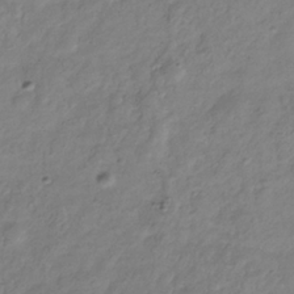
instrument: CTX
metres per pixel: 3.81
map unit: Hve
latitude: -34.0850
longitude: 89.3509
